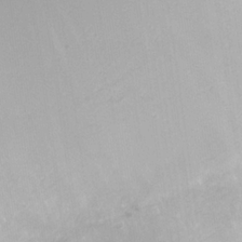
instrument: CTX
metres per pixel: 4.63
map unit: Nhe
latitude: -35.5021
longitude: -90.5357
